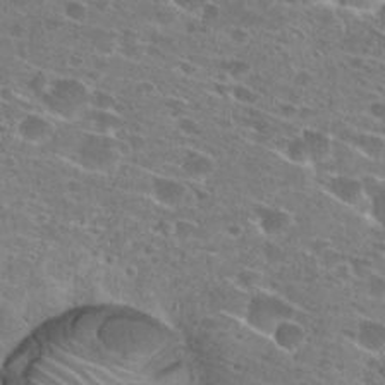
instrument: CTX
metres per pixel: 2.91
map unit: Hto
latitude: 26.5546
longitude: -46.0822
